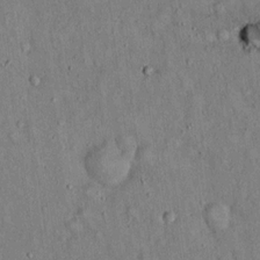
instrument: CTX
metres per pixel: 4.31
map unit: Hto
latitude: 14.7436
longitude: -58.8191
